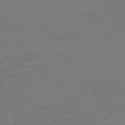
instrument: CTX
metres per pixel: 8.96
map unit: Ap
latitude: -75.2376
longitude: -74.9136
